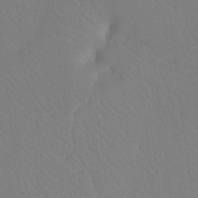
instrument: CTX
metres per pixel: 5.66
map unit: Ht
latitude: -7.8611
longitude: -28.4034
